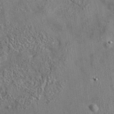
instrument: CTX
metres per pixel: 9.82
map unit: eAb
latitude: 35.4615
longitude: 114.5007
